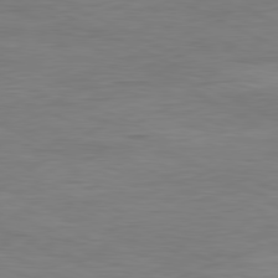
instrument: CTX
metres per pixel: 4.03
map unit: Ap
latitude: -81.1998
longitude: -75.7639
